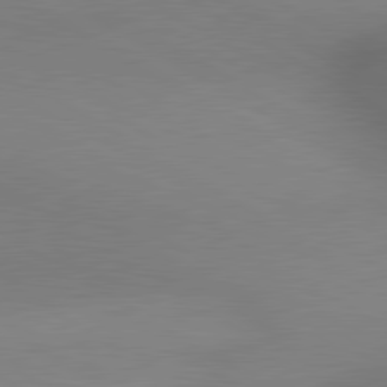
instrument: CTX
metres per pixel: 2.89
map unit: lApd
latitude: 80.4601
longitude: 134.3495
